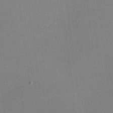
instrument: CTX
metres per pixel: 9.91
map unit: lHvf
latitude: -10.8219
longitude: -100.3089
